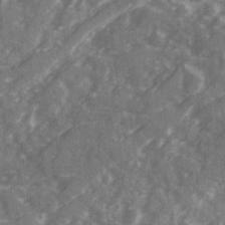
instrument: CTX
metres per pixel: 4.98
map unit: Ave
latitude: 20.1578
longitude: -130.8569
